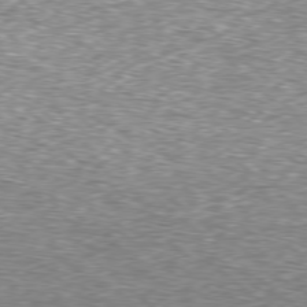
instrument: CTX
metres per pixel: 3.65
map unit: Hpe
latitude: -78.6329
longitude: 17.6722
